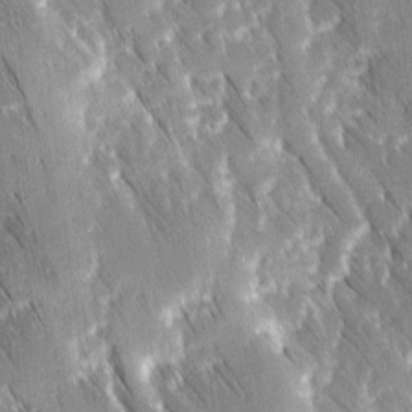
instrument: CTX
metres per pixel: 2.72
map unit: Ave
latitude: 8.7246
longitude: -104.6491
